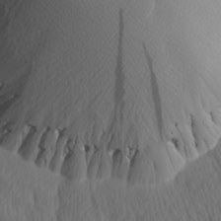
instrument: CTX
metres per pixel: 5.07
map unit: Hve
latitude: 14.1389
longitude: -91.3482
